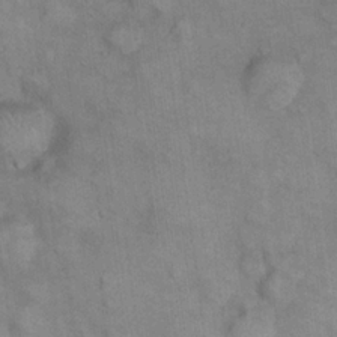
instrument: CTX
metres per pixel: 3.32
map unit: eHh
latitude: 22.3656
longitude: -61.1403
